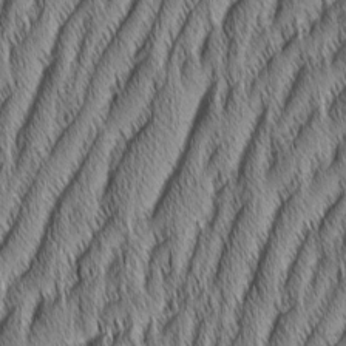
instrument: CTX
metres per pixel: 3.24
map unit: Aa
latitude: 6.5924
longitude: -131.0837
